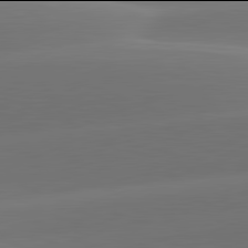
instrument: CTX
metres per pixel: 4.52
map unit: lApd
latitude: 81.9906
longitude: -161.2159
